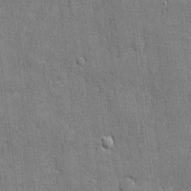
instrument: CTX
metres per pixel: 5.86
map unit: eHh
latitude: 4.4223
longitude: -75.4804
